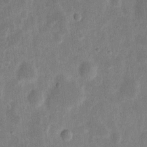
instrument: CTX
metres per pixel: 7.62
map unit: eHh
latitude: 7.9150
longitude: -71.2726
